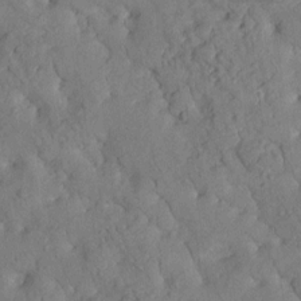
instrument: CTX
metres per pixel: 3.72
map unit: Htu
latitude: 0.5545
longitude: 179.5210
